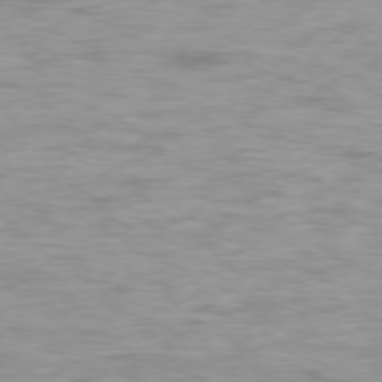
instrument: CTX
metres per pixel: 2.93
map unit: Ap
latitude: -77.6722
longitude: -80.7435
